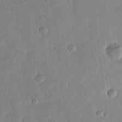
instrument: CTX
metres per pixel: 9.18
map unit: Htu
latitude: 1.8205
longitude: -177.8772
